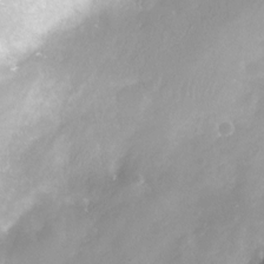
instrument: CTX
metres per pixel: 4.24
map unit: Nhe
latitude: -28.2928
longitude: -109.6127
